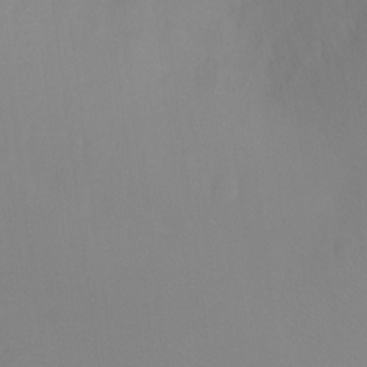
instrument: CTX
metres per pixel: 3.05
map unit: Ht
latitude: -8.2550
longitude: -34.8569
